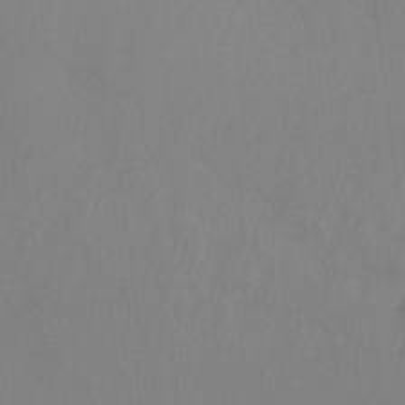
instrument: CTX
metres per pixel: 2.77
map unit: Ht
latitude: -15.0676
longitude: -49.8394
